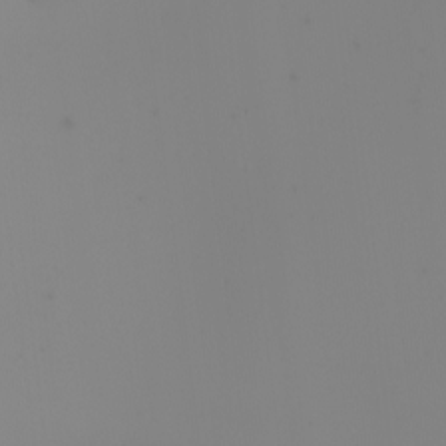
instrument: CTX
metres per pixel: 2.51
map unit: Nhu
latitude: -7.1809
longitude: -91.0458
